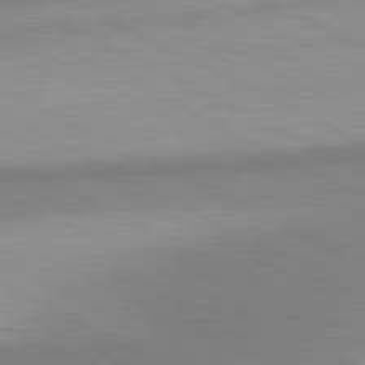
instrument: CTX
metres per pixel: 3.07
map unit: lApd
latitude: 80.9703
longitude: 157.6533
